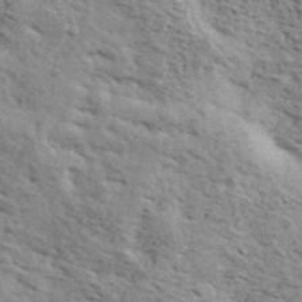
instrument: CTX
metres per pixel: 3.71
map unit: Ave
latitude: 40.9702
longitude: -110.1578
